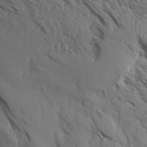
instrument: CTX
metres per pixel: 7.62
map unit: Aa
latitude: 13.4238
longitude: -142.6302
